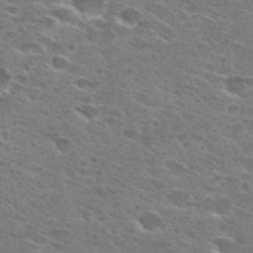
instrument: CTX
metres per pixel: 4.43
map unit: Hto
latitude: 28.1011
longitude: -47.1026
